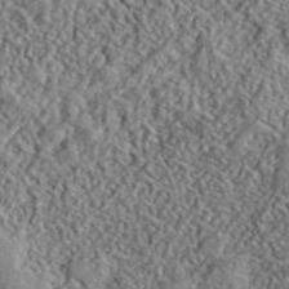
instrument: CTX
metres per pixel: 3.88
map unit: lHvf
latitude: 40.8757
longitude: -87.9906
